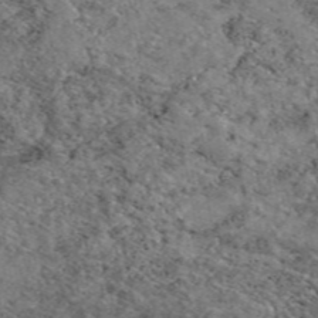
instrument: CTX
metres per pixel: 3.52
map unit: eAb
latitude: 49.4237
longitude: 111.8611
